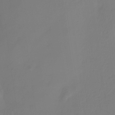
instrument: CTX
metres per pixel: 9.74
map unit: HNhu
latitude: -26.9163
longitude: 73.8989
